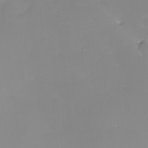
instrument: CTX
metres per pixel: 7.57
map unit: eHh
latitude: -0.7086
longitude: 19.8611
